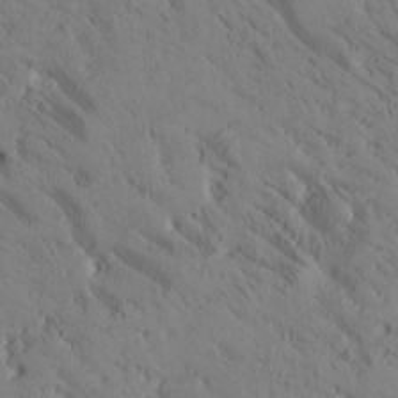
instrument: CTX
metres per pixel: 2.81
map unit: Htu
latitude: -2.4817
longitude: 175.4643
